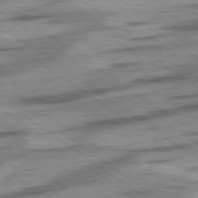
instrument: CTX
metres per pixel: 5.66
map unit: lApd
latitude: 78.5735
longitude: -53.4616
